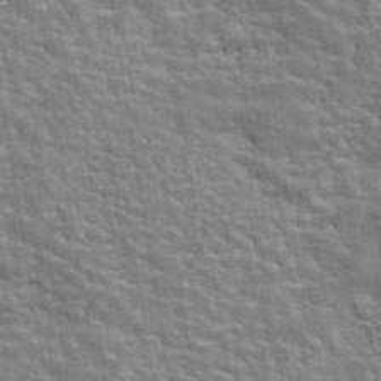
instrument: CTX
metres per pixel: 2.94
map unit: eAb
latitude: 44.3278
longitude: 112.0094
